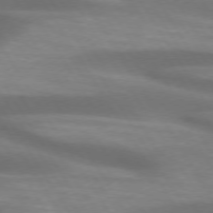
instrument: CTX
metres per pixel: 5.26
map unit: lApd
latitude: 73.8773
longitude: -51.9717
